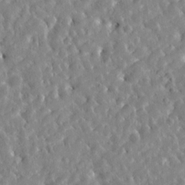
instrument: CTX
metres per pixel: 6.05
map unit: Htu
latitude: -4.8030
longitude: 173.2754
